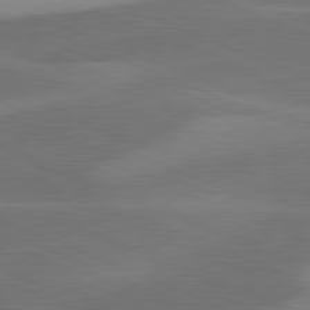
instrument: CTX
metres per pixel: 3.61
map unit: lApd
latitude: 81.5938
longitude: 124.2173
